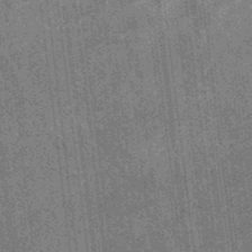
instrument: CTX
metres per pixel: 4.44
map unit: eHb
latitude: -35.5777
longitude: 78.9919
